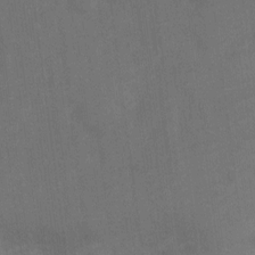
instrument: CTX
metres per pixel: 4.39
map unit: Nve
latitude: -19.3510
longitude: 108.2928
